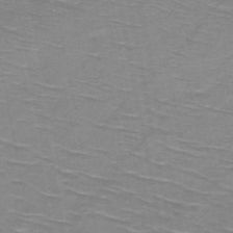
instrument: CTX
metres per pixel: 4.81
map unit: HNb
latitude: -47.9178
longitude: -48.1956
